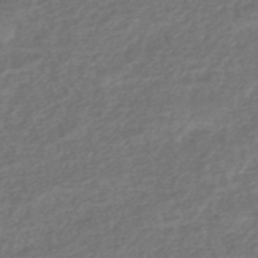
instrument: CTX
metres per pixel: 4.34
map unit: HNhu
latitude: -47.4832
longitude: 96.8030
